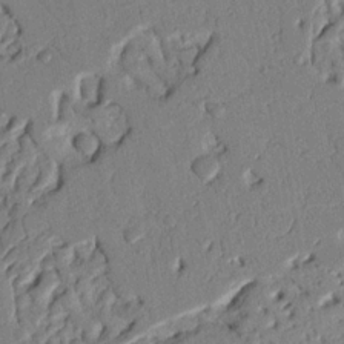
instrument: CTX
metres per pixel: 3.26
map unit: Nhu
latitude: 20.1200
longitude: -78.4412
